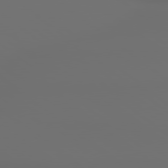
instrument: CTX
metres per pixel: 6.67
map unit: lApd
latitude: 79.1970
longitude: 177.5021
